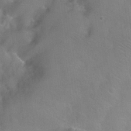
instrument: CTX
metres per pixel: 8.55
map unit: Nhu
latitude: 26.3845
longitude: -56.7246
